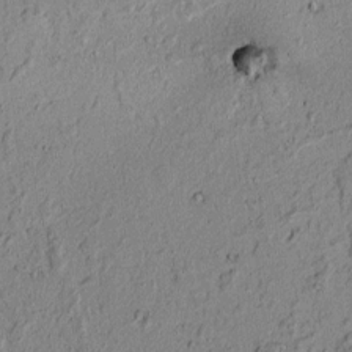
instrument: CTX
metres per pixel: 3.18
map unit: lAvf
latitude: 5.9339
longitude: 167.2754
